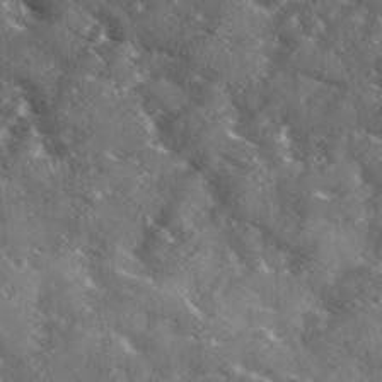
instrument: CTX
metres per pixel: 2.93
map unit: Ave
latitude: 18.5734
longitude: -130.2523
